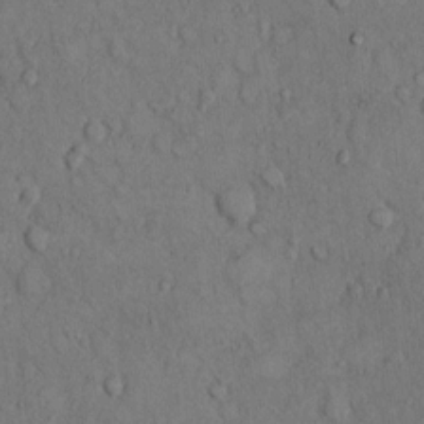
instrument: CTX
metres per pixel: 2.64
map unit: Hto
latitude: 10.0633
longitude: -59.6694
